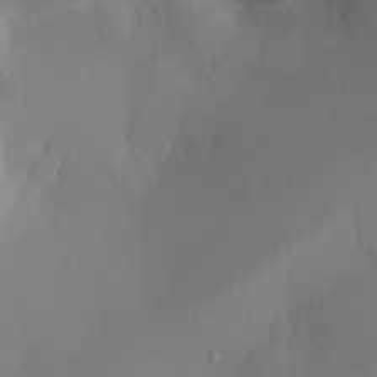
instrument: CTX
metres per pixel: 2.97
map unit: Aa
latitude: 30.7436
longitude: -141.0836
